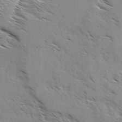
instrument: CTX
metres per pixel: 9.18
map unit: Ave
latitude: 0.0822
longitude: -111.0270
